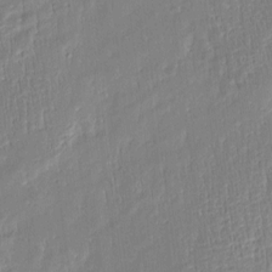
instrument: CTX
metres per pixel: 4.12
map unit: Htu
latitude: -5.5966
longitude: 173.8989
